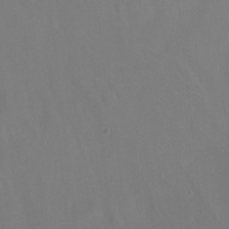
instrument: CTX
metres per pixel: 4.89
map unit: Hto
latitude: -13.7667
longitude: -43.2159
